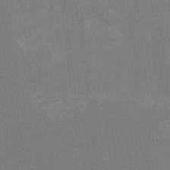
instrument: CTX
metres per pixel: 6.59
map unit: HNhu
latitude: -2.2739
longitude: -7.3860
